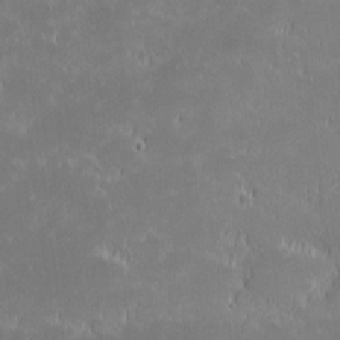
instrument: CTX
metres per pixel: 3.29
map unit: eHh
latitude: -1.5211
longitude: -84.3278
